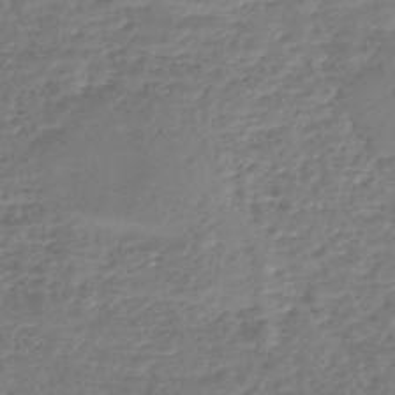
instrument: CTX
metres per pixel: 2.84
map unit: lHb
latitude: -45.2943
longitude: 73.4643
